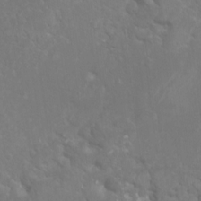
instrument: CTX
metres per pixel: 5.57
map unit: Nhu
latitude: 7.4615
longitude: -19.6316
